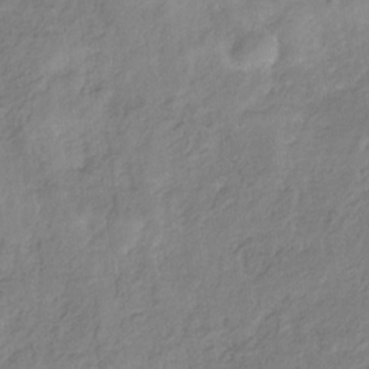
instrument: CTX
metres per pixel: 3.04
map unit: eHb
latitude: -30.2550
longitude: 62.6896
